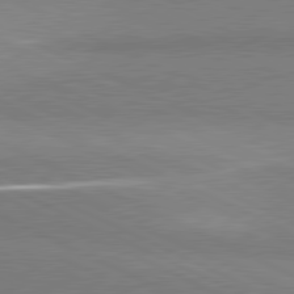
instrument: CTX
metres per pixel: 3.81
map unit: lApd
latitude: 81.1781
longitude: 156.5385
